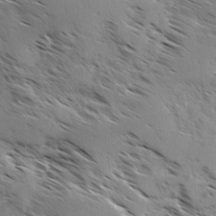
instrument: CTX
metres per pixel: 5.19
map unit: Ave
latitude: 0.2522
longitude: -111.0648
